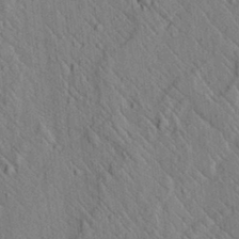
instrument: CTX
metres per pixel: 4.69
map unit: lAvf
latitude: 6.8191
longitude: 159.8044
